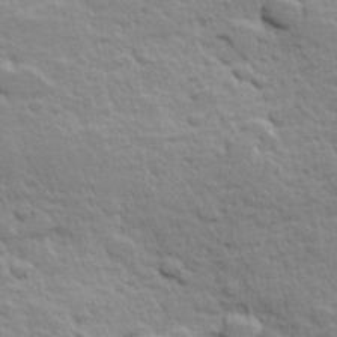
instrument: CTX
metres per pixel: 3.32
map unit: Hve
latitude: 24.5545
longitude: 144.6519
